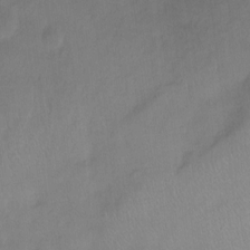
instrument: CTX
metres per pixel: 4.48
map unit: Ht
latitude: -11.1431
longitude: -39.3859
